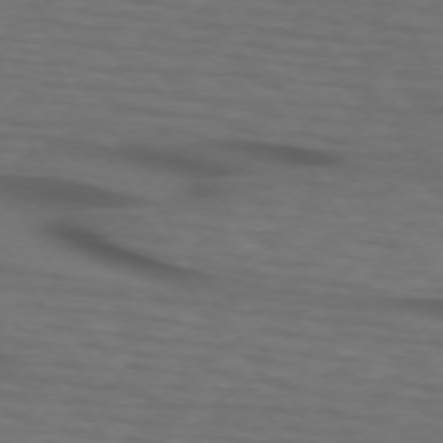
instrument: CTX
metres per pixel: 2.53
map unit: lApd
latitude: 73.2915
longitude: -73.7828
